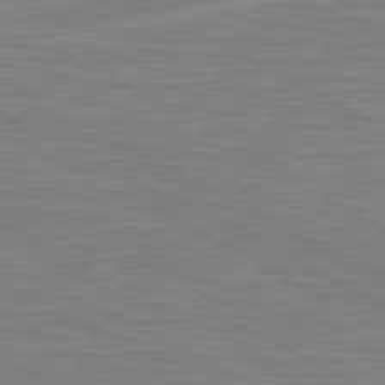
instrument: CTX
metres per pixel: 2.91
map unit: lApd
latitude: 81.1592
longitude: -168.7246
